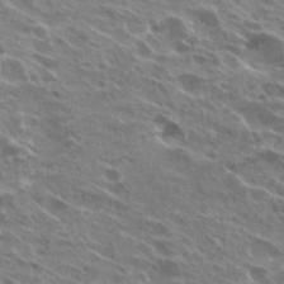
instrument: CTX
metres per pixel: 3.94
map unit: Hto
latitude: 24.7624
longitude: -40.0255
